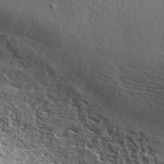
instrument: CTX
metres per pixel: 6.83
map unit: ANa
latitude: 45.8394
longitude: 49.4455
